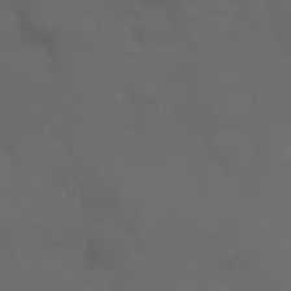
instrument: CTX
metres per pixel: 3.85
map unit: Nhu
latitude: 22.4223
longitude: -64.9703
